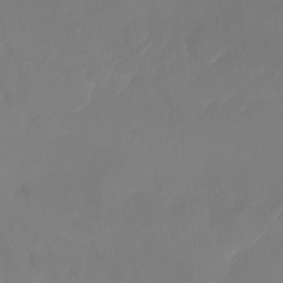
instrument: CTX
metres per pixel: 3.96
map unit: Nhu
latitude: -8.2361
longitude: -81.1214
